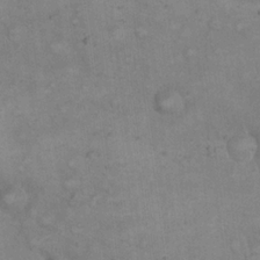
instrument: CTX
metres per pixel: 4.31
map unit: eHh
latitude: 21.0648
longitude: -62.0444
